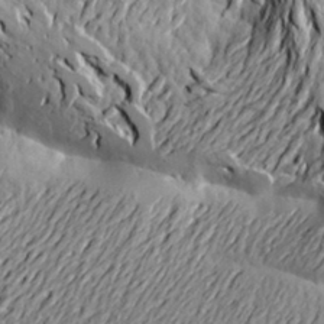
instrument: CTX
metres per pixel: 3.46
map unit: Aa
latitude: 21.6127
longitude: -150.3467
